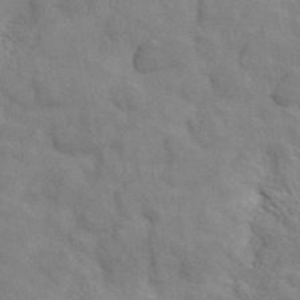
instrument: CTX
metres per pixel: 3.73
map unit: ANa
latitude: 42.9514
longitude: 54.6519
